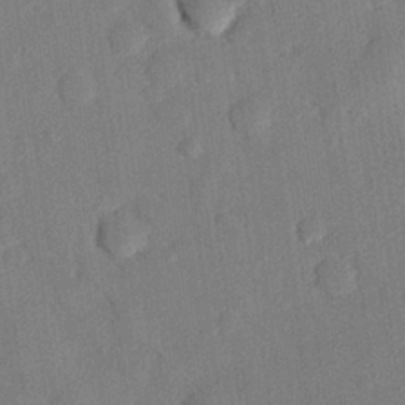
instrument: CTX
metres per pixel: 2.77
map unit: eHh
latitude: 26.3467
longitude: -81.1214
